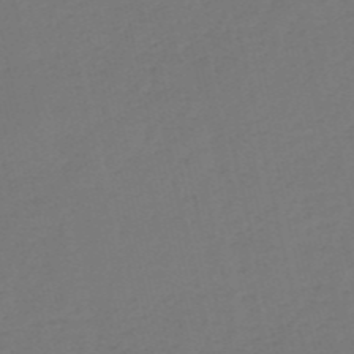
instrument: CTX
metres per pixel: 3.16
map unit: HNb
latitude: -54.2740
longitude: -50.3467
